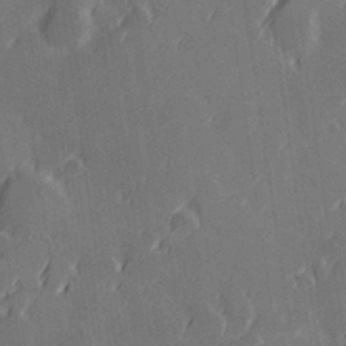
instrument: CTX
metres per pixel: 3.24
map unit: Hve
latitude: 27.8583
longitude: 145.0487
